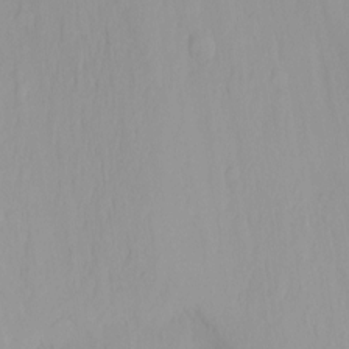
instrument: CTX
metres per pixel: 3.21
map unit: Nhu
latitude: -14.0283
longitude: -55.5182
